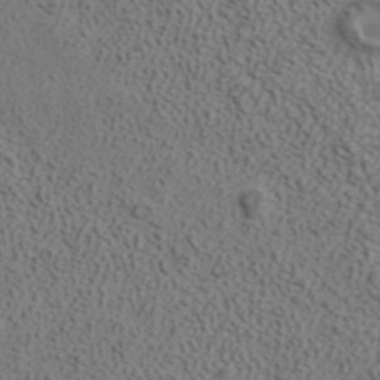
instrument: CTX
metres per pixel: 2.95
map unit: ANa
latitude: 37.7072
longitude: 20.0661
